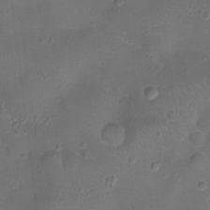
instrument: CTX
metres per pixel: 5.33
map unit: Ht
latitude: -7.8800
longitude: -21.1026
